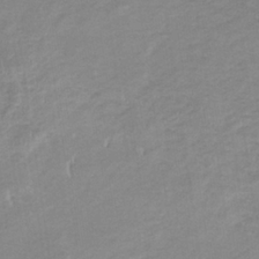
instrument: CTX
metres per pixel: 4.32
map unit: eHb
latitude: -33.7289
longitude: 68.7463
